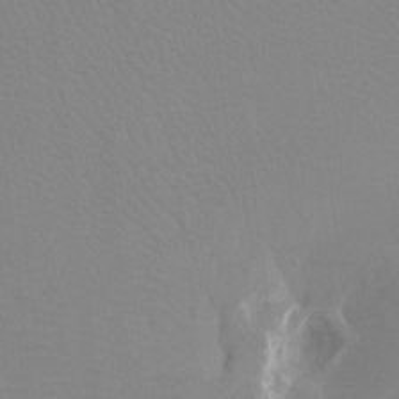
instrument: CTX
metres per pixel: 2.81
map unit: Ht
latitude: -8.1984
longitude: -33.4804
